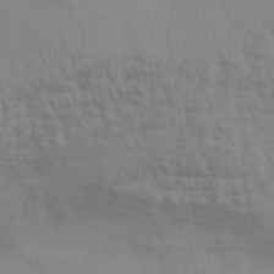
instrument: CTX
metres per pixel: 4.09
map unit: Aa
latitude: 31.2348
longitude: -135.8016
